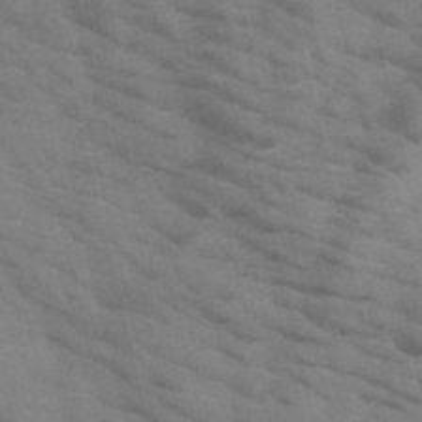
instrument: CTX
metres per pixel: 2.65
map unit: HNb
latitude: -47.7855
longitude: -47.8395
